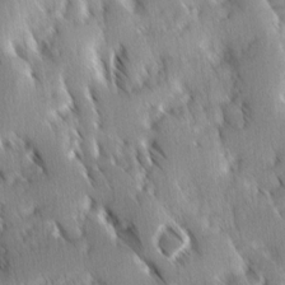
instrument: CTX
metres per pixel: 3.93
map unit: Ave
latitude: 8.7435
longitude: -104.3845
